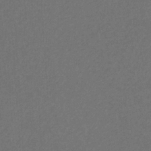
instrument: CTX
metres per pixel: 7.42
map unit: eHb
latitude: -32.1795
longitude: 69.7288
